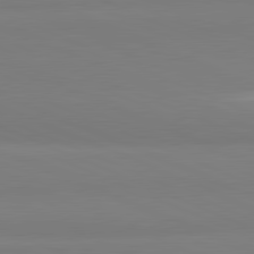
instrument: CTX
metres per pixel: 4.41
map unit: lApd
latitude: 81.9150
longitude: 177.8422
